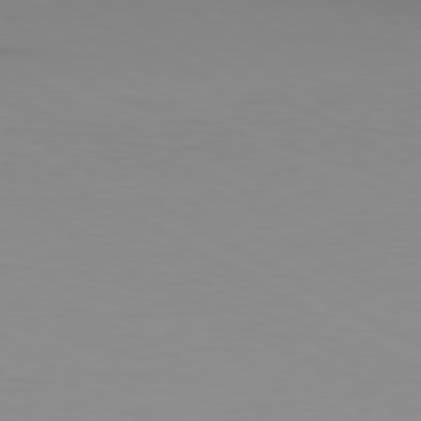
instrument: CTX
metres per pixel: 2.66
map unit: Ap
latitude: -79.9367
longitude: -92.1200
